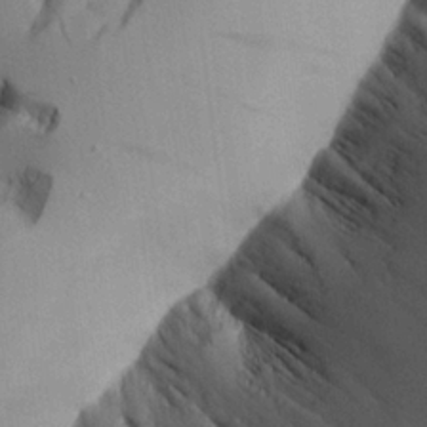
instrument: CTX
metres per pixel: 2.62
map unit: Aa
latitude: 25.1970
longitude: -128.8191
